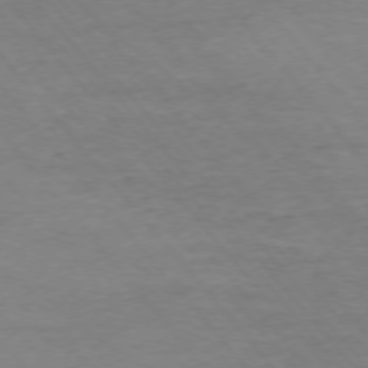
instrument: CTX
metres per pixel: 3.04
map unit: Ap
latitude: -75.8990
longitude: -81.4993
